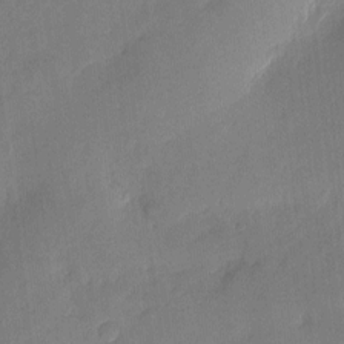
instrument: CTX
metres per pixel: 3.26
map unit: eHh
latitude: 4.1389
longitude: -72.1578
